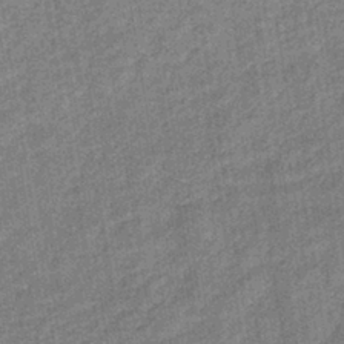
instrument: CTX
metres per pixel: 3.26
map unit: lHb
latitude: -39.4077
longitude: 74.2740
